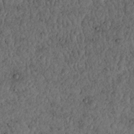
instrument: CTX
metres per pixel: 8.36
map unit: Nhu
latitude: 22.5357
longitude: -68.3278
